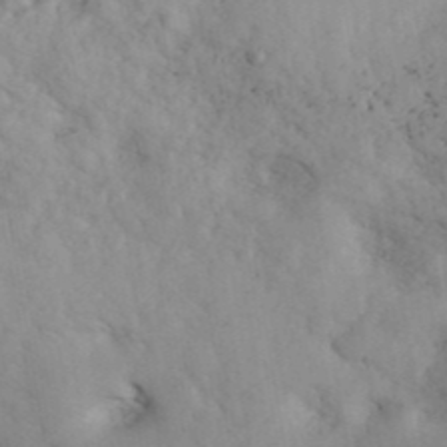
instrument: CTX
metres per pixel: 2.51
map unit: ANa
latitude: 41.8961
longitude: 53.2753
